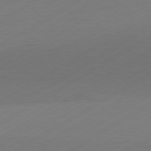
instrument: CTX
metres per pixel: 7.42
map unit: Hpe
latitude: -81.0487
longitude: 14.7086
